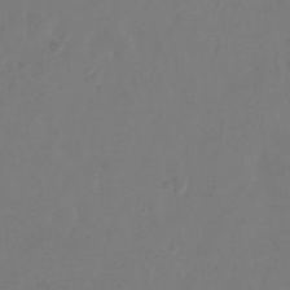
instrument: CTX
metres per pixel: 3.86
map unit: Hto
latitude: -13.0675
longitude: -40.8569
